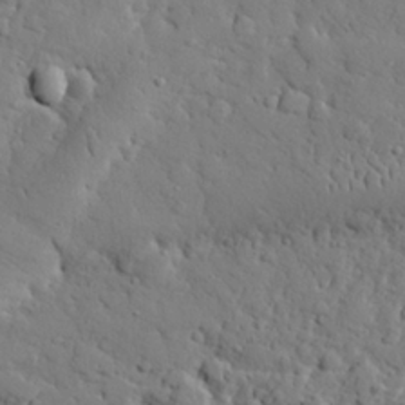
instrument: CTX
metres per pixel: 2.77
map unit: eHh
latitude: 26.5546
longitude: -78.0822
